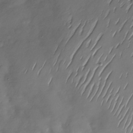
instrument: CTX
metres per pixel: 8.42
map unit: Nhu
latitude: -29.1809
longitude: -58.8380
